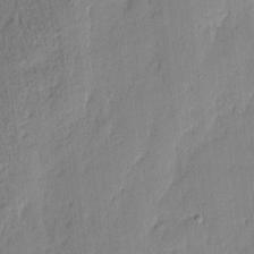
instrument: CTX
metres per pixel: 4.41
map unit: eHh
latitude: 3.8772
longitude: -77.0836
